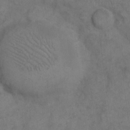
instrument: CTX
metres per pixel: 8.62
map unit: eHh
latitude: 10.8191
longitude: -63.3104
